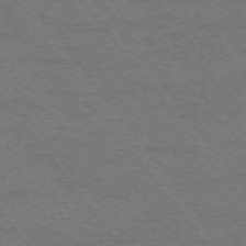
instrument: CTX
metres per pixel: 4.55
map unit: Ap
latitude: -74.9920
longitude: -69.8961
